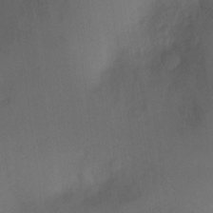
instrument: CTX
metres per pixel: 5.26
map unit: Ht
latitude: -6.2550
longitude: -37.4427
